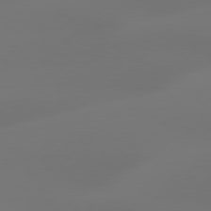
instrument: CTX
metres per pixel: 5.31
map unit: Hpe
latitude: 78.4790
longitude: -128.7813
